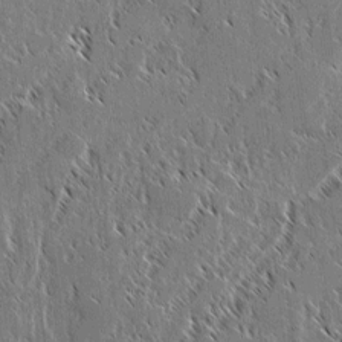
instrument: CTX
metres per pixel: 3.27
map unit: lAvf
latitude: 2.6679
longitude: -106.7813
